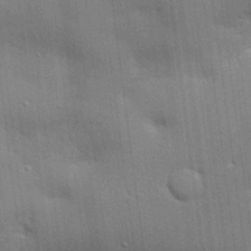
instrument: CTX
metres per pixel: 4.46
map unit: eHh
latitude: 28.7813
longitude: -82.7057
